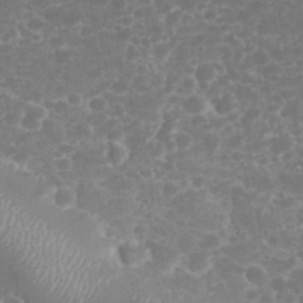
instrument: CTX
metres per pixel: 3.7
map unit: eHh
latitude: 32.4790
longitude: -61.1781
